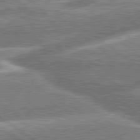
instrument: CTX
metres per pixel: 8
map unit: lApd
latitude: 79.8584
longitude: -158.9136
